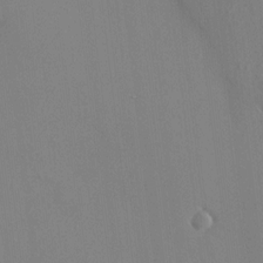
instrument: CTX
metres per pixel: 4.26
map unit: HNhu
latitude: 4.2522
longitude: 6.3873
